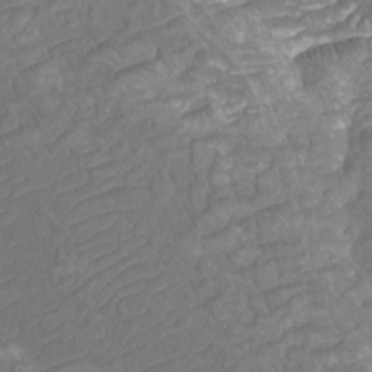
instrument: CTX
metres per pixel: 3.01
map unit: Htu
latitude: -11.2754
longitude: -72.3467
